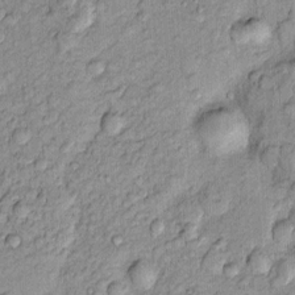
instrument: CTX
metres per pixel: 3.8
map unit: Htu
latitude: -4.8408
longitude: 158.6518
